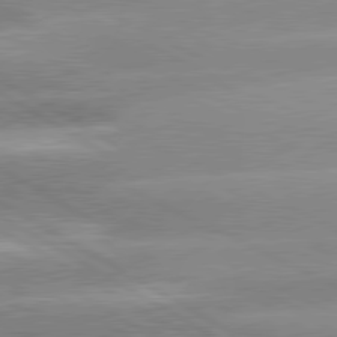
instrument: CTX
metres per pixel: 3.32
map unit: lApd
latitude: 80.4979
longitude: -137.1026
